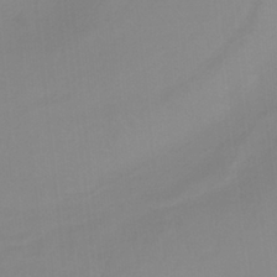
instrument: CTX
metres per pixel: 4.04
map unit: HNb
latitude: -33.8234
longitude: 58.0094
